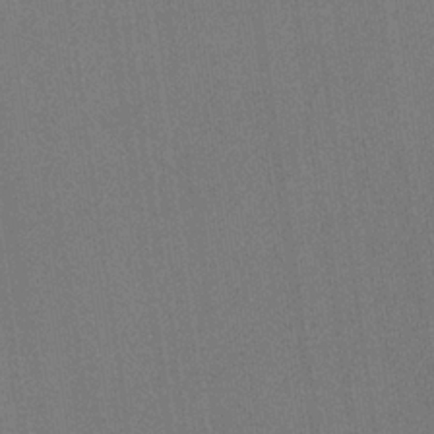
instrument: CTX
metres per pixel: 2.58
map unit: HNb
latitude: -32.3307
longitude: 57.7100
